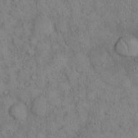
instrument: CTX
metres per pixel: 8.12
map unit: eHh
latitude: 16.4223
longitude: -63.4616
